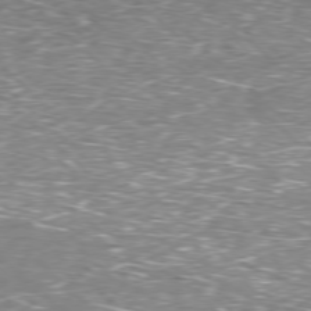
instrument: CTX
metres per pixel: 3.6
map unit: Hpe
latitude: -77.8044
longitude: 15.4833
